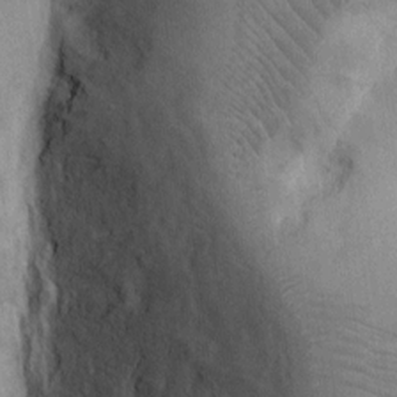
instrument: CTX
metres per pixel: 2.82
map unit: Hto
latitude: 6.8947
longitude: -62.5924
